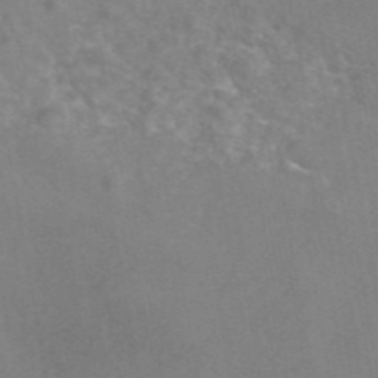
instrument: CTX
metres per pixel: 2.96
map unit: eAb
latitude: 45.8016
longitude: 115.7855
